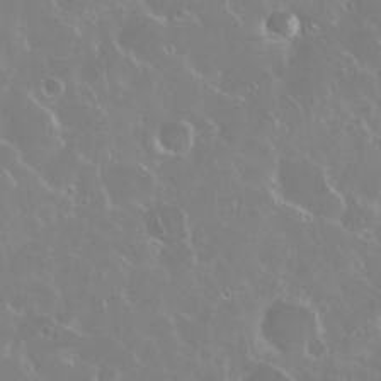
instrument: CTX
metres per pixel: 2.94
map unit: Nhu
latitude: 28.4034
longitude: -61.6694
